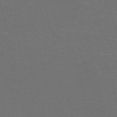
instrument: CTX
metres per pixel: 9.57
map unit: Nve
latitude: -57.2565
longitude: 52.5762
